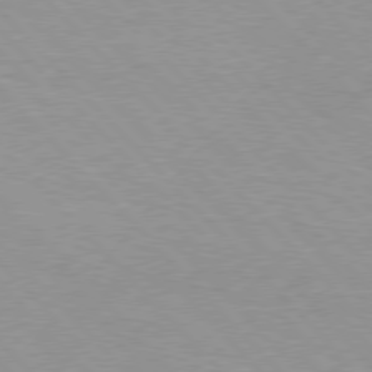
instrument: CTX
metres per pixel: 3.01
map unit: Hpe
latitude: 76.8947
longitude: -152.4412
